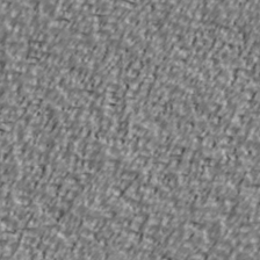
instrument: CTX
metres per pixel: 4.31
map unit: Ave
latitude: 40.8946
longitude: -112.1200
